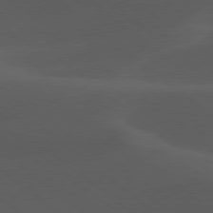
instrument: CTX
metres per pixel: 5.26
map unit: lApd
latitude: 78.1011
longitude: -55.7072
